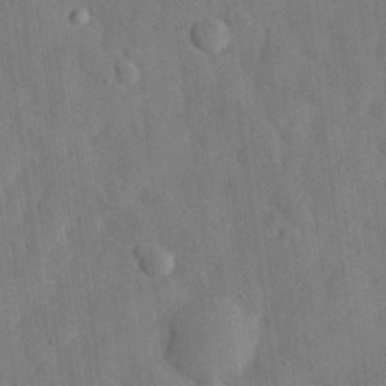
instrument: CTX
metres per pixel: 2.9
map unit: eHh
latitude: 30.1956
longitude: -77.1781
